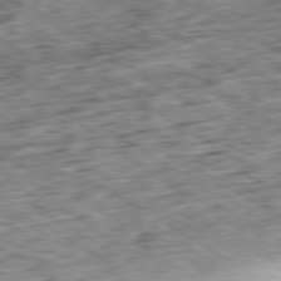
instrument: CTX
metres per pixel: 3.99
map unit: Hpe
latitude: -80.3495
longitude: 22.1228
